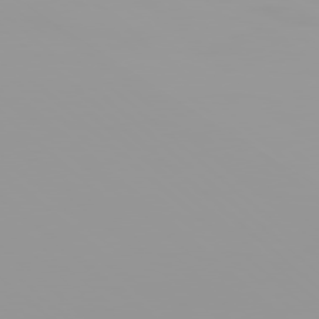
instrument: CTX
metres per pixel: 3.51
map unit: Hpe
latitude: 77.7449
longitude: -142.2334
